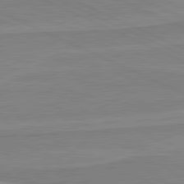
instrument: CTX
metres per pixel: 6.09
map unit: lApd
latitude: 81.1781
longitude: 169.3509
